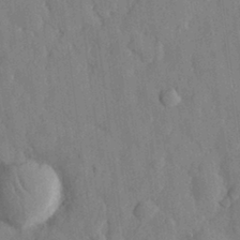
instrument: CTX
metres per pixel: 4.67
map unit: eHh
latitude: 29.2537
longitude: -76.9513
